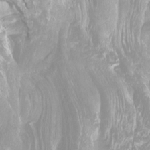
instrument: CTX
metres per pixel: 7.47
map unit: Htu
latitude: -7.1620
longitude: -47.9150
